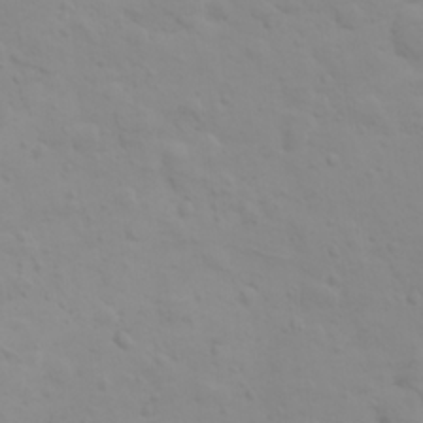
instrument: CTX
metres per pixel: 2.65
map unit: HNhu
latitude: 6.8191
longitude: 14.1795
